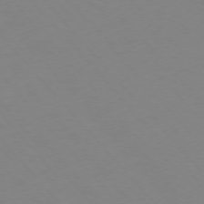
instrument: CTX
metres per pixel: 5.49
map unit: Hpe
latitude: -76.3117
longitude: -19.7827
